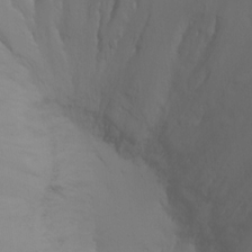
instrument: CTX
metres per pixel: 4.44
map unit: Ht
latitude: -7.0864
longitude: -31.4805
